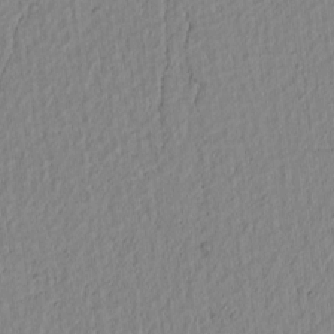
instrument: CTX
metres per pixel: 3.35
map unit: lAvf
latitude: 6.6490
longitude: 164.1039
